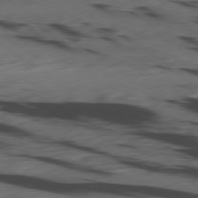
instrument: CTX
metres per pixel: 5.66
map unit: Ap
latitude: -79.8422
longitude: -62.3468
